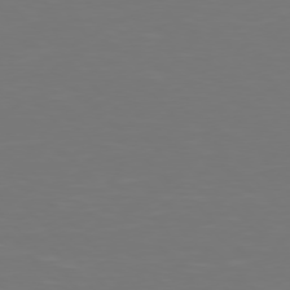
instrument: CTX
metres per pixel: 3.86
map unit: Hpe
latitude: 76.7435
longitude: -170.9325
